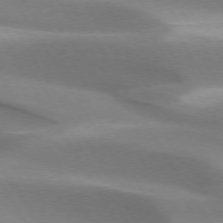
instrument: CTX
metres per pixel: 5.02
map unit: lApd
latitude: 73.1970
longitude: -51.9150
